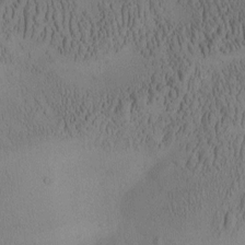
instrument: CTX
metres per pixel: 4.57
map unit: Aa
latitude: 8.0633
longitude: -127.5182
